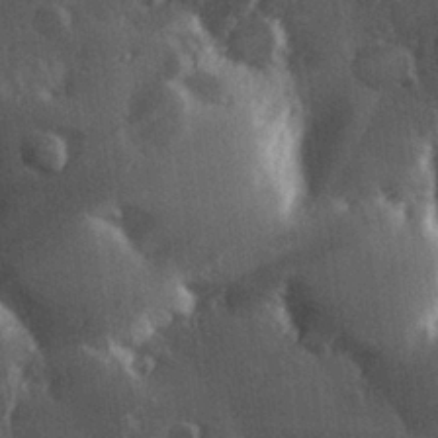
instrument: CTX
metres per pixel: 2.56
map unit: Hve
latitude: 27.4238
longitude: 147.6722
